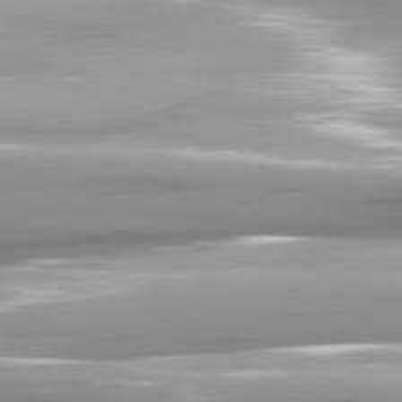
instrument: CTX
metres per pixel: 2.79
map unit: lApd
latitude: 81.7639
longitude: -141.0458
